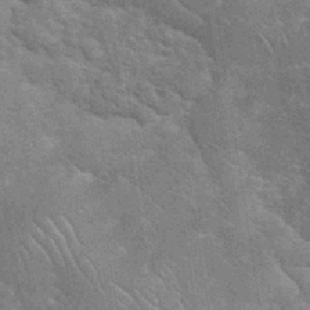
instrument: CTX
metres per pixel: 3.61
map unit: eHh
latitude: 35.4615
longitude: -65.6316
